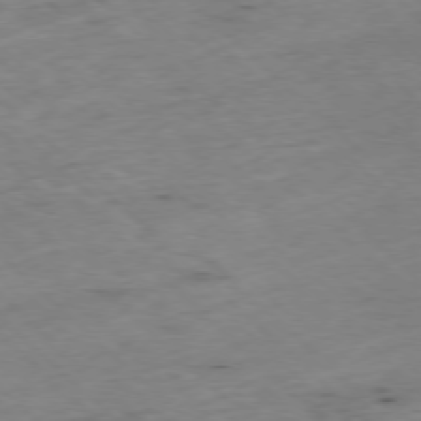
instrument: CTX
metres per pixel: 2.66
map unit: Ap
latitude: -77.5966
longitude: -60.5168
